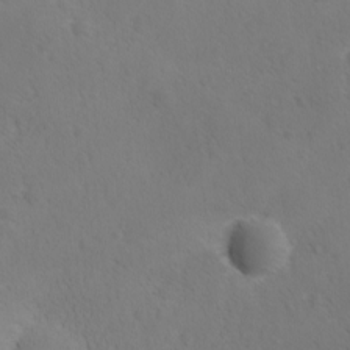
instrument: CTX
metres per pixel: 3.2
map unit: Ave
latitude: -8.4629
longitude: -121.4427
